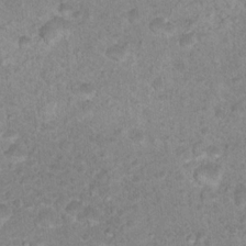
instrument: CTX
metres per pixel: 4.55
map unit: Nhu
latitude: 17.6127
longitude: -34.2711
